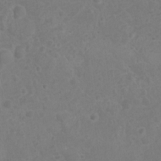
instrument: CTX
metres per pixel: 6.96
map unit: Nhu
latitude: 1.9528
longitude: -14.7058
